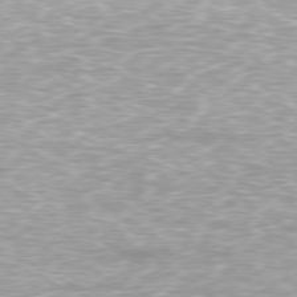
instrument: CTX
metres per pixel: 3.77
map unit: Ap
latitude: -79.3509
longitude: -66.9324
